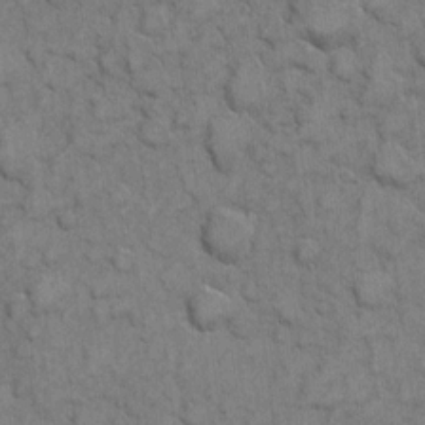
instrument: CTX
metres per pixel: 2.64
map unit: eHh
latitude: 6.5924
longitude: -64.6679
